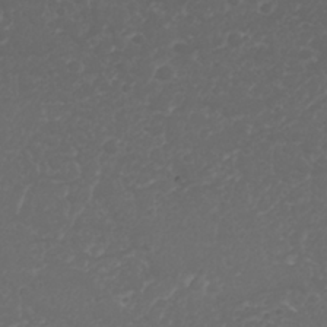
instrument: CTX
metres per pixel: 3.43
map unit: Nhu
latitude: 26.2145
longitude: -64.2900
